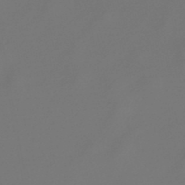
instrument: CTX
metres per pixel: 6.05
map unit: lHb
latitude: -47.3131
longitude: 72.6329
